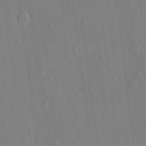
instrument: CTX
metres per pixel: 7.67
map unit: eHh
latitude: 4.9136
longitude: -72.9703
